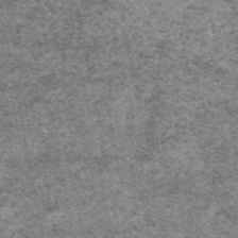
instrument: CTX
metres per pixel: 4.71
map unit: eAb
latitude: 50.1011
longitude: 109.6533
